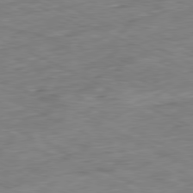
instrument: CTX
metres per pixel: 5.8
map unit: Ap
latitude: -80.8975
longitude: -91.5182
